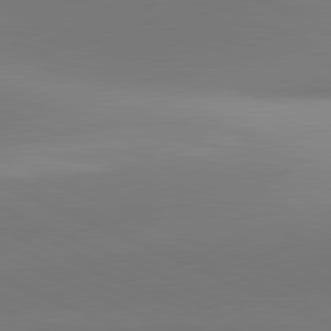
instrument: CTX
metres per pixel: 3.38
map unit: lApd
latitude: 81.3482
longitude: 143.2187
